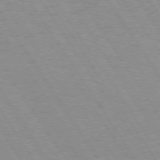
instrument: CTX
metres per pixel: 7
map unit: Hpe
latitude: 73.8584
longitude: -136.6869
